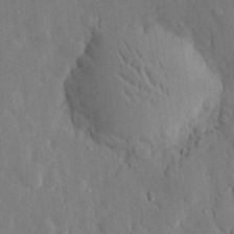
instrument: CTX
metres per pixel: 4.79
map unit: eHh
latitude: 28.6112
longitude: -80.0822
